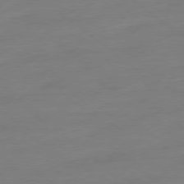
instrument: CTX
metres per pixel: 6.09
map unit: Ap
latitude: -78.7085
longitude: -99.0647
